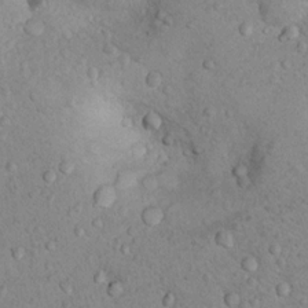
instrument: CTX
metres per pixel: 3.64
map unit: Nhu
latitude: 14.2712
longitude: -28.5168
